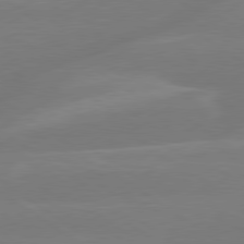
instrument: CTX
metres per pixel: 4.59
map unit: lApd
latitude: 79.4805
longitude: -142.4223
